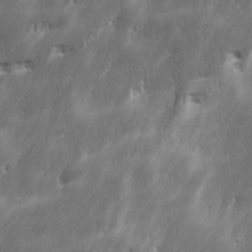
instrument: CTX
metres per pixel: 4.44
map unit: Ave
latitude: 15.4049
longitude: -135.5749
